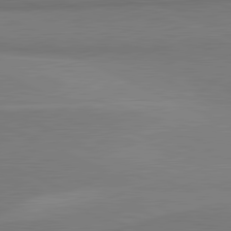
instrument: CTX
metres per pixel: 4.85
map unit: lApd
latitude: 81.5749
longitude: 161.8611
